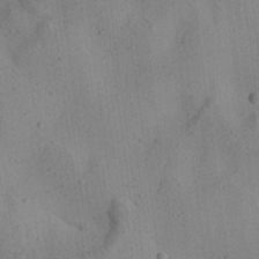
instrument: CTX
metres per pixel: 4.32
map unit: Aa
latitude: 24.9891
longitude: -143.2537
